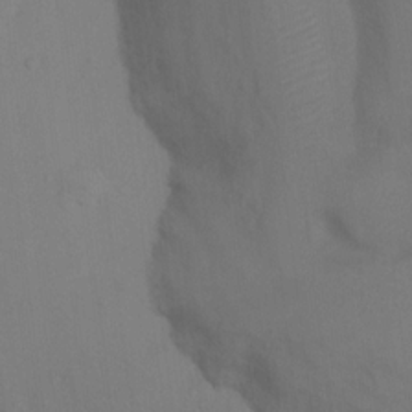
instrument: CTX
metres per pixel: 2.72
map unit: Nhu
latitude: 12.6113
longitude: -27.7261
